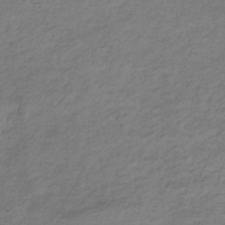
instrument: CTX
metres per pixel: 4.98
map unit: lHb
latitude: -34.3873
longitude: 67.1998
